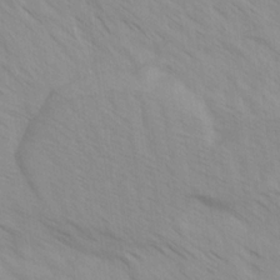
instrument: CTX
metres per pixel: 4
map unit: Ave
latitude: -1.7289
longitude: -112.3089
